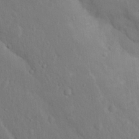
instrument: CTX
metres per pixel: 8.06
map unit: Nhu
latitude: 15.0837
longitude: -29.7638
